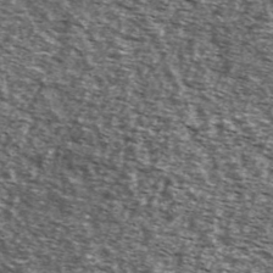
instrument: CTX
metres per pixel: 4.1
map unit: Ave
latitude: 41.3293
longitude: -106.0255
